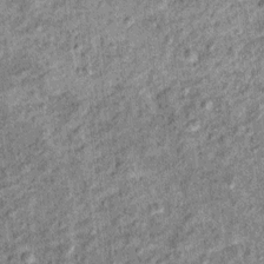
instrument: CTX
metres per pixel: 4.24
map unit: Ht
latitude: 11.9339
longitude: -39.1025
